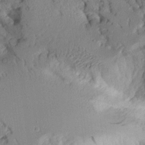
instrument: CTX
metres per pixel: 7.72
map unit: Aa
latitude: 10.7435
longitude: -127.0081
